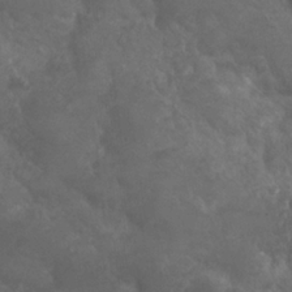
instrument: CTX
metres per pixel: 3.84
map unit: Nhu
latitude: 24.1955
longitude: -52.2334
